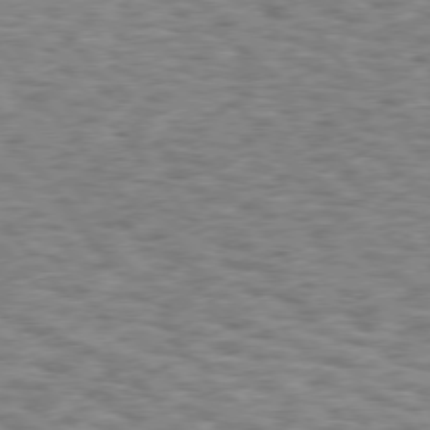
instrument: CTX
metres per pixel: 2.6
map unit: Hpe
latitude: 75.7072
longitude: -134.9136
